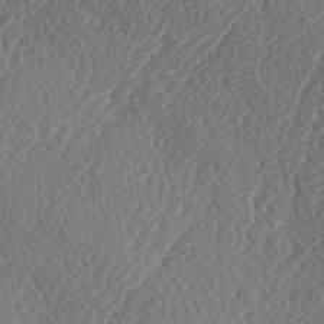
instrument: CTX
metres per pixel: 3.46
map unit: lAa
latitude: -3.0864
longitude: -129.2159
